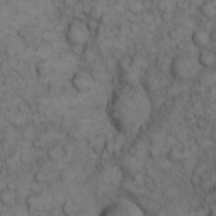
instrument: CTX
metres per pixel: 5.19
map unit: eHh
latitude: 12.2712
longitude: -63.4049
